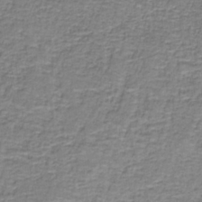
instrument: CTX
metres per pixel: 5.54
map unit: eAb
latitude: -37.0297
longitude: 52.6896
